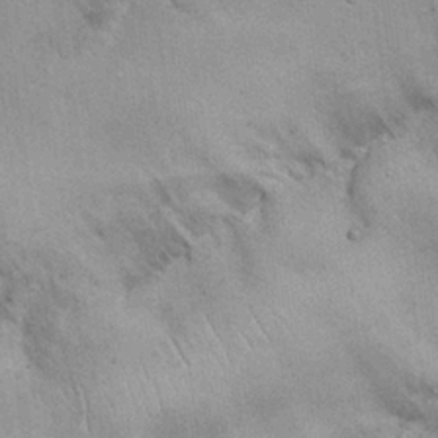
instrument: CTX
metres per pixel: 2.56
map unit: Nhu
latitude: 26.9514
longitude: -68.5168
